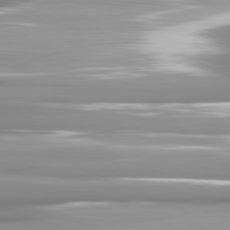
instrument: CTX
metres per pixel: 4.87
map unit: lApd
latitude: 81.7450
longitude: -141.3859
